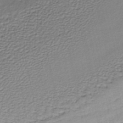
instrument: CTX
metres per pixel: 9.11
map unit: lHb
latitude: -34.8030
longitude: 60.7463
